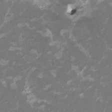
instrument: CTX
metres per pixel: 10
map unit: HNhu
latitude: 1.6316
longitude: -3.0458
